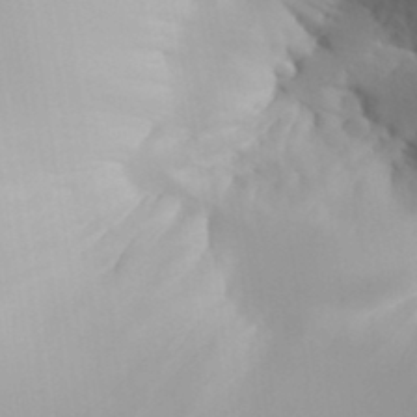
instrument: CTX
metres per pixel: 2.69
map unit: Aa
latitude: 32.4601
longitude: -144.0444
